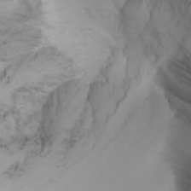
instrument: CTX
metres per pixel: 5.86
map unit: Nhu
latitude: -6.1794
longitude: -89.8395
